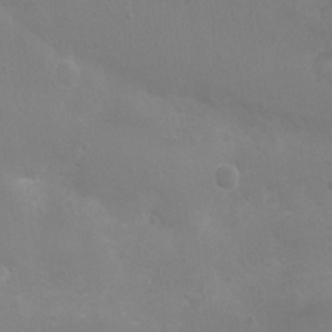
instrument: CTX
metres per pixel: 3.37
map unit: Nhu
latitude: 6.7813
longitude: -19.3103
